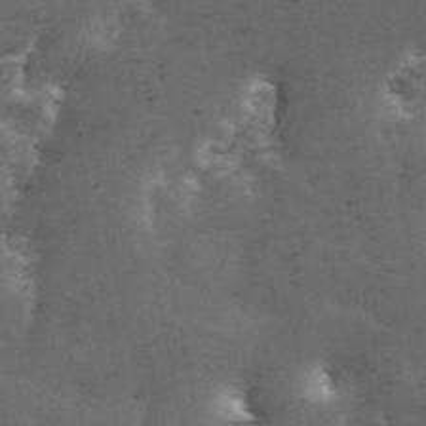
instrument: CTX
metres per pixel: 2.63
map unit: ANa
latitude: 43.5938
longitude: 46.2172
